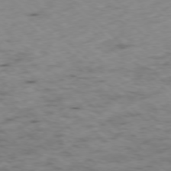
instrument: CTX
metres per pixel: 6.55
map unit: Ap
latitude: -78.0850
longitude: -61.2726
